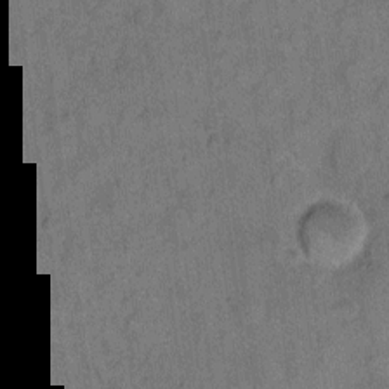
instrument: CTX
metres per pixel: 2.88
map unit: eHh
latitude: 9.9339
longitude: -63.8962
